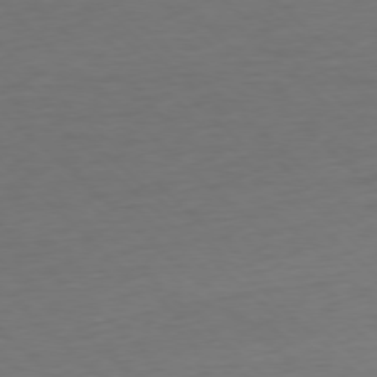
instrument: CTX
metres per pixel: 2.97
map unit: Ap
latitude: -77.8044
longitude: -91.8205
